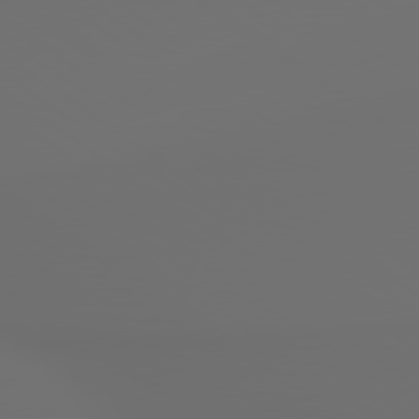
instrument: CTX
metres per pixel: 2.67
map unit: lApd
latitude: 79.8395
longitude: 176.7274
